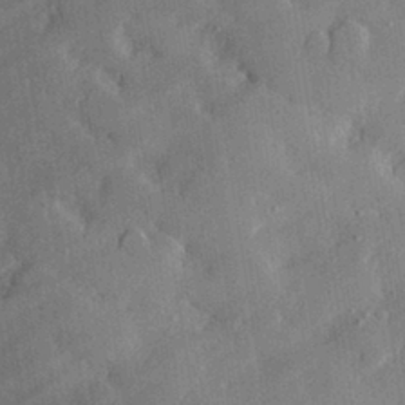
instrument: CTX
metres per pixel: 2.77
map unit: lHvf
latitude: 32.6679
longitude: -92.2144
